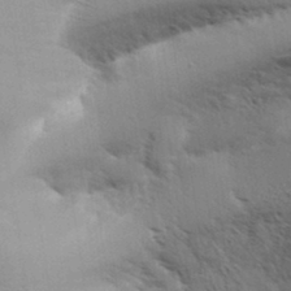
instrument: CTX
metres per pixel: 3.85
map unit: Aa
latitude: 32.8569
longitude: -140.3467
